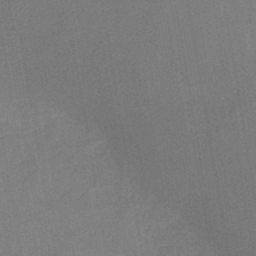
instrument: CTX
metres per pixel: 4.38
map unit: HNb
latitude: -45.5210
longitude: -37.9717
